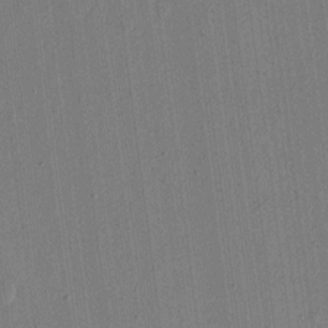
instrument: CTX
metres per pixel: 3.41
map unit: eHh
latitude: 15.8395
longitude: -69.5182
